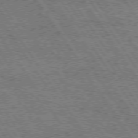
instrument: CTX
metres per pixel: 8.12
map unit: Hpe
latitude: 74.4034
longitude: -151.2726
